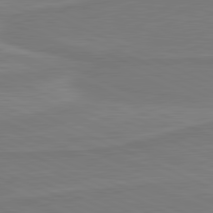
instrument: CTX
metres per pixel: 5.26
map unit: lApd
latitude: 81.4237
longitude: 169.3320
